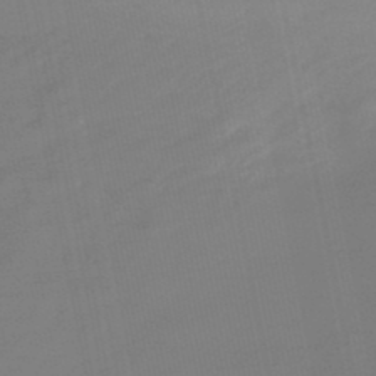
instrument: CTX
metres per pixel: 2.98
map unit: lHb
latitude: -49.5966
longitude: 79.6344
